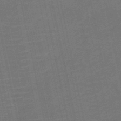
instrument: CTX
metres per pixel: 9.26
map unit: HNb
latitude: -51.8989
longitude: -47.3104
